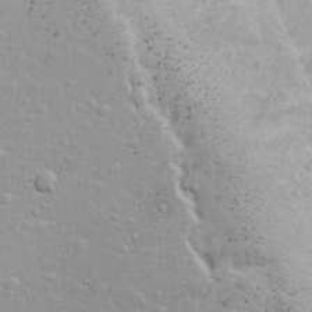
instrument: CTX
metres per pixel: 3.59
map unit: Ave
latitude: 11.6127
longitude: -104.4979
